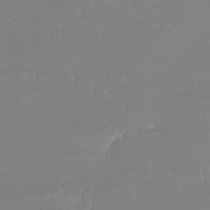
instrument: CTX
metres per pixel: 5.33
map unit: Ht
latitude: -14.3118
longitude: -51.3292
